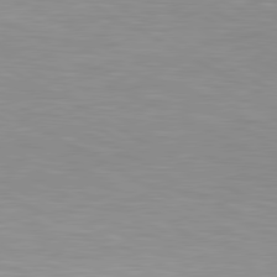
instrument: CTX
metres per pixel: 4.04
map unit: lApd
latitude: 80.2711
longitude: 135.2376
